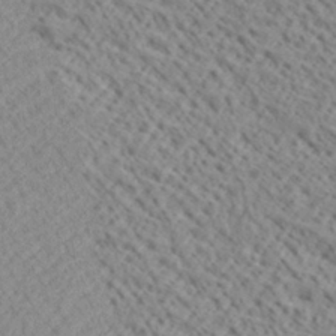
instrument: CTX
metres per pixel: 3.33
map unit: Ave
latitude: 18.8002
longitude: -140.3656
